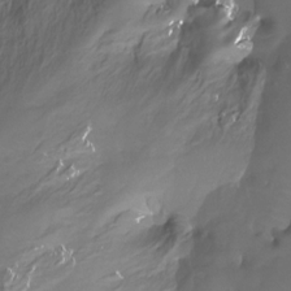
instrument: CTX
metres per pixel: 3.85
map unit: Htu
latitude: -13.2376
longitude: -46.7813
